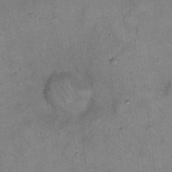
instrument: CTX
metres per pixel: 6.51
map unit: eHh
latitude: 20.4979
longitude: -60.8002
